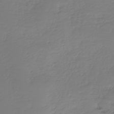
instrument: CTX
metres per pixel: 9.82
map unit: HNhu
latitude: -36.5384
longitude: 32.4440
